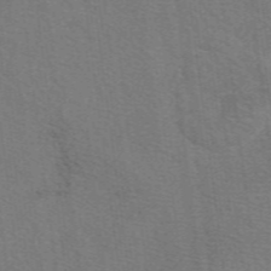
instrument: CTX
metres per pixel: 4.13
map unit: eAb
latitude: 50.6868
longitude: 113.3132
